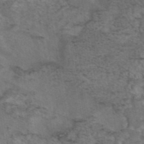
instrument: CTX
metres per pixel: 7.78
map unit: eAb
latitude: 43.4993
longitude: 103.7856
